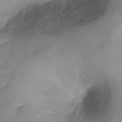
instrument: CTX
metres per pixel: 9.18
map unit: Ht
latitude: -16.1039
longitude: -42.1389
